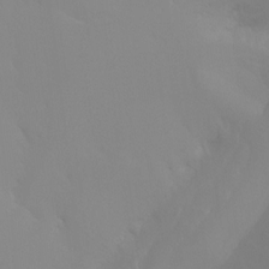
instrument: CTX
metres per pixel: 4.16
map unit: Hto
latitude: -8.5385
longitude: -51.6505
